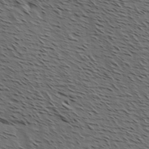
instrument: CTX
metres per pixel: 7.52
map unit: Hve
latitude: 1.9339
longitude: -123.1970
